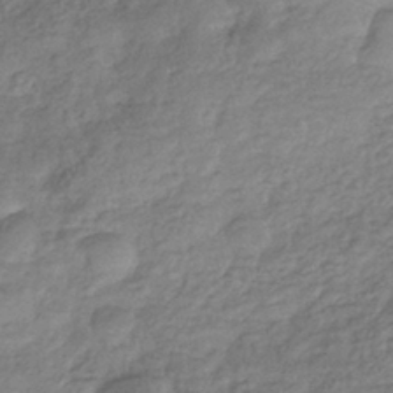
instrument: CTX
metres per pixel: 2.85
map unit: eHb
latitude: -37.5399
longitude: 80.6141
